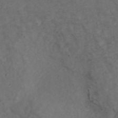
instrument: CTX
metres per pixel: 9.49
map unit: ANa
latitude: 40.7057
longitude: 21.1431
